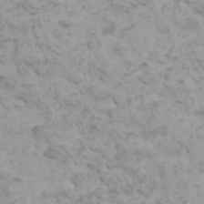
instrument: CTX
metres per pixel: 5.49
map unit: HNhu
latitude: 0.9702
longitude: 2.5006
